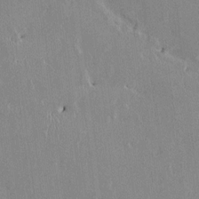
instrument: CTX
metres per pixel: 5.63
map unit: HNhu
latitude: 1.1970
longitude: -5.2159
